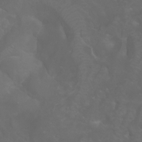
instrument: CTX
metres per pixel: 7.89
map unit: Aa
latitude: -5.6155
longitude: -72.0444
